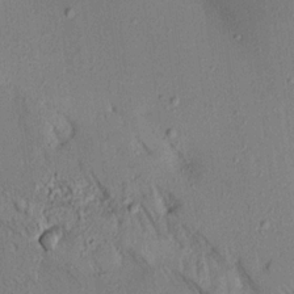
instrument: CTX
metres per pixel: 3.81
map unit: Aa
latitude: 17.5182
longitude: -148.7624
